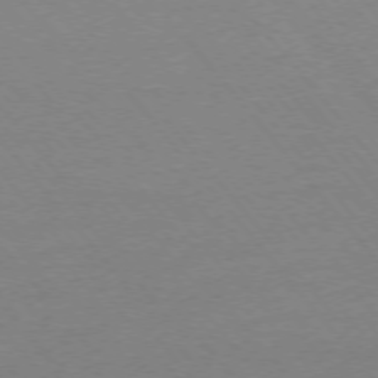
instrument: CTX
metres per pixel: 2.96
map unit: Ap
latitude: -76.1039
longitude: -87.2348
